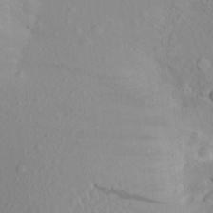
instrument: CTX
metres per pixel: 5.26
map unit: Aa
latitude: 21.3482
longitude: -145.4237
